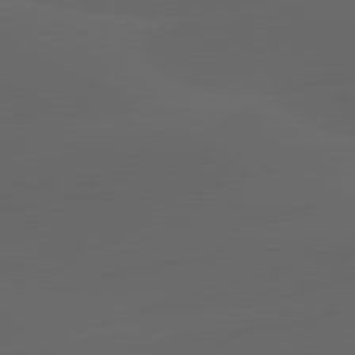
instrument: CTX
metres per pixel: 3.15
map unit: lApd
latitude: 80.1767
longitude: -90.3656
